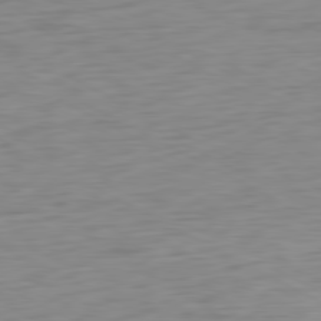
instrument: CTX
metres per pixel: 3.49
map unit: Ap
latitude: -80.6708
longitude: -61.6505
